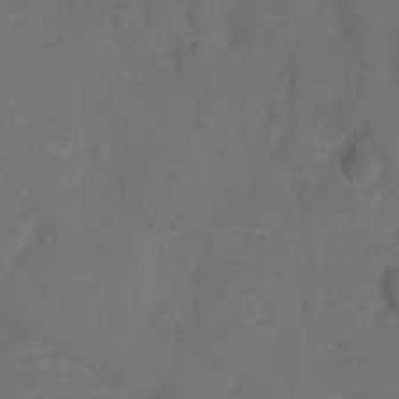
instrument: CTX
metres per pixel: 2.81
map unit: Hto
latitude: 5.4048
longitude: -31.0459
